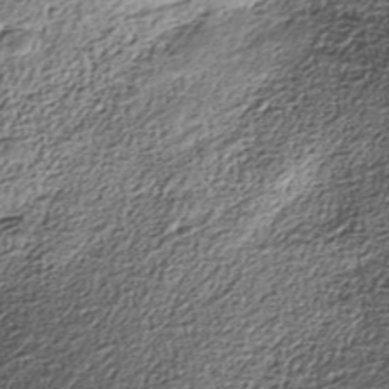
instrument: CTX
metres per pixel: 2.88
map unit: Nhe
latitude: -38.1417
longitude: -148.8569
